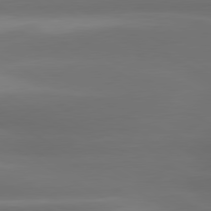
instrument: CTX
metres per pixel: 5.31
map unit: lApd
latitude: 80.3845
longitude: -138.8191
